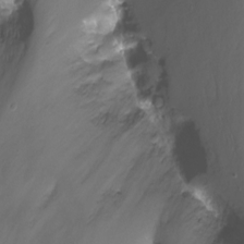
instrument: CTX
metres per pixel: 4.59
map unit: Nhu
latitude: -13.6722
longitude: -63.1592
